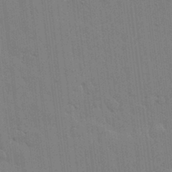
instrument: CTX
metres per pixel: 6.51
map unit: lHvf
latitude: 17.4993
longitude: -113.4615
